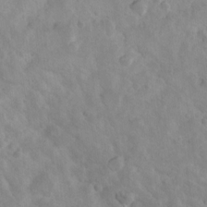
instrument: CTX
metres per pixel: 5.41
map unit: Nhu
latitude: 9.5182
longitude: -23.1781
